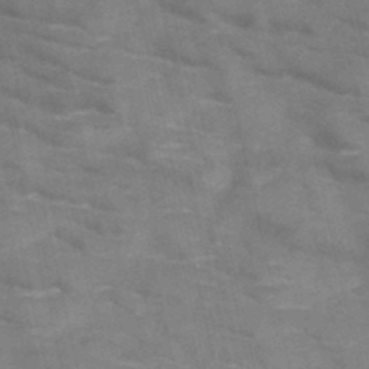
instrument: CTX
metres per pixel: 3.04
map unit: HNb
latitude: -47.1431
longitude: -48.0255
